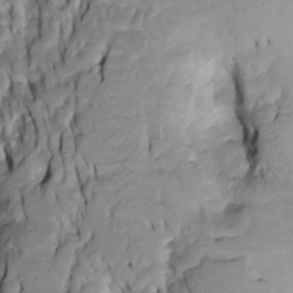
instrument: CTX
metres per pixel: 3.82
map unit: Htu
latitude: -4.4062
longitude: 150.0849
